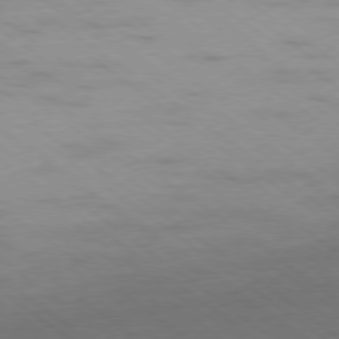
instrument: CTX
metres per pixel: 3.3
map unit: Ap
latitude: -79.3509
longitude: -99.9528
